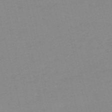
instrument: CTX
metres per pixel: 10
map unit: HNb
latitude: -56.0472
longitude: -42.9703
